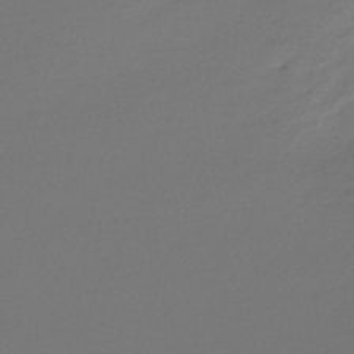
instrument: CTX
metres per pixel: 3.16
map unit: lHb
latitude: -47.8422
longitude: 66.5385
